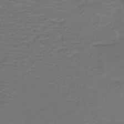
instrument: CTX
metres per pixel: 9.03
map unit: HNb
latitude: -43.0108
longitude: 51.9745
